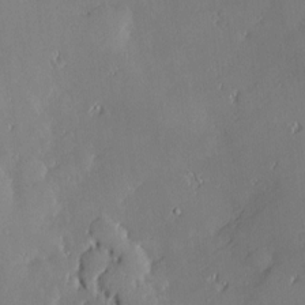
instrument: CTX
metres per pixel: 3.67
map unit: Nve
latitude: -8.8219
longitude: 172.8597
